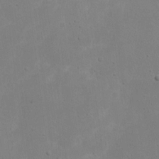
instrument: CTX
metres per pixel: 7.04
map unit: eHh
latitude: 17.9717
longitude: -72.4790
